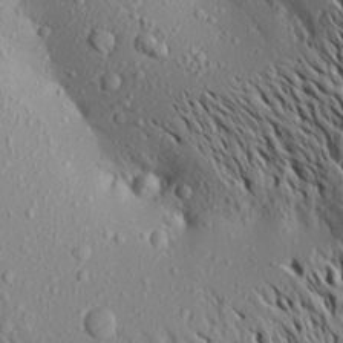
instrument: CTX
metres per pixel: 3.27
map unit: Aa
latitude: 19.2159
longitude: -148.1767
